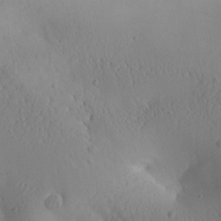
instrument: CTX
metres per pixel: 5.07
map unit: Aa
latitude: 25.5560
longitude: -143.7639
